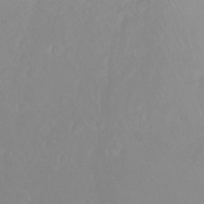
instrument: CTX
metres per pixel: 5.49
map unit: Nhu
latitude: 23.2159
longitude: -63.7072
